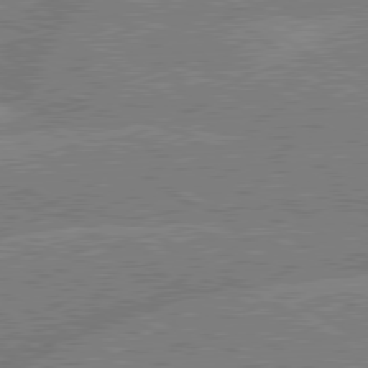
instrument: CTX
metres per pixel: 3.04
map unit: lApd
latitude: 79.4049
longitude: -145.9717
